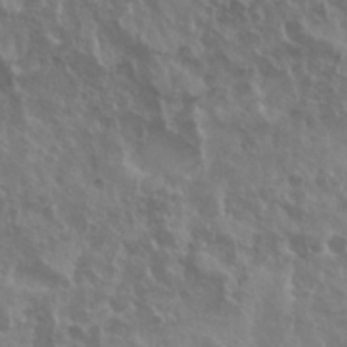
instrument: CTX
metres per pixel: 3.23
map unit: Nhu
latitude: 29.5182
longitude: -55.1592
